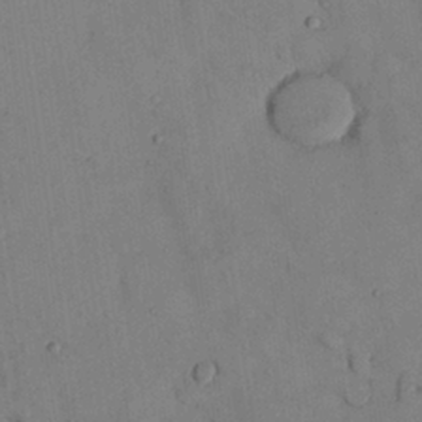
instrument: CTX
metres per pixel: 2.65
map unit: Nhu
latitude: 28.2711
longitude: -72.2523
